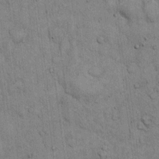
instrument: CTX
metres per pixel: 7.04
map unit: Hto
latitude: 12.2901
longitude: -57.9717
